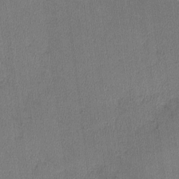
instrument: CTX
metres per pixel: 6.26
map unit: lHvf
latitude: -11.8611
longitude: -99.2725
